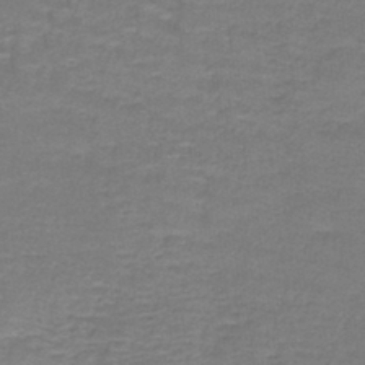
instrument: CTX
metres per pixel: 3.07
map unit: lHb
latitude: -42.5195
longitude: 57.9556
